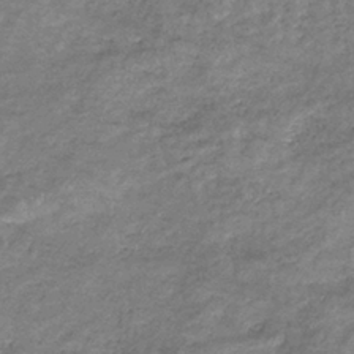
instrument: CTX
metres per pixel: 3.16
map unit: eHb
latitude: -37.0486
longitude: 76.1984
